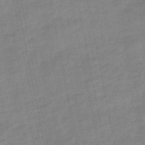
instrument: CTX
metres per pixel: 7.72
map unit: lHb
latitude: -49.5966
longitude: 80.4062
